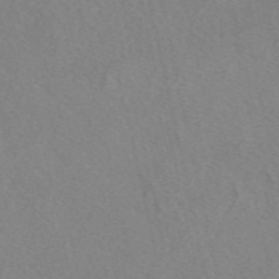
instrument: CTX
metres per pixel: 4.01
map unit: eAb
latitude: 48.9325
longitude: 107.1620
